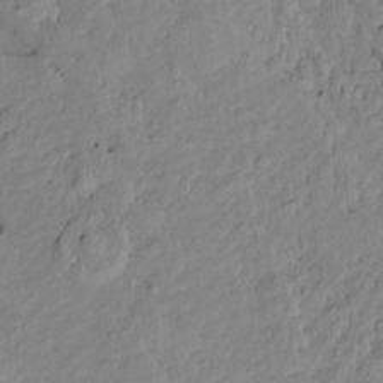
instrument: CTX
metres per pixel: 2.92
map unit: Htu
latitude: -10.1039
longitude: 177.3132
